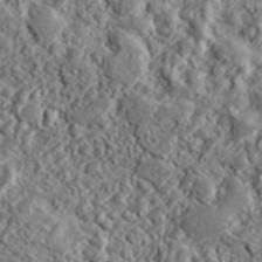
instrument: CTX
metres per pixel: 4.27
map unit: lHvf
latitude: 42.4601
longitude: -89.3293
